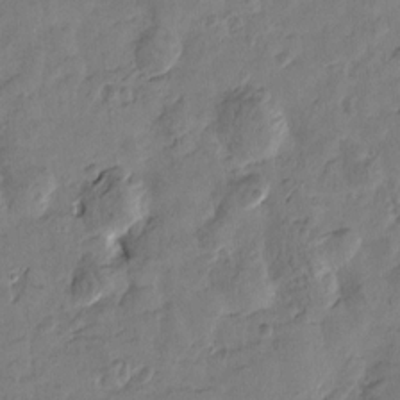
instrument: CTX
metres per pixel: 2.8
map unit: Htu
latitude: -3.4832
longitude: -176.6679
